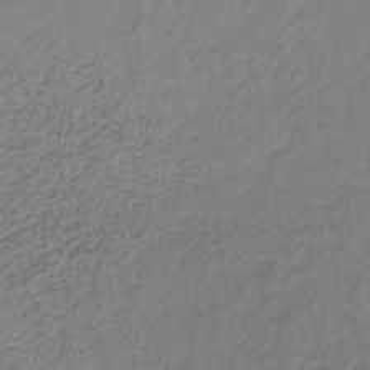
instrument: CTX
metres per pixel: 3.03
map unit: lHb
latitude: -34.3306
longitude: 66.6329
